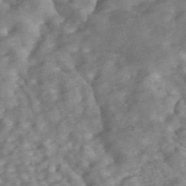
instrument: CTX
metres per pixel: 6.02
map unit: ANa
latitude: 46.2334
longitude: 24.9164
